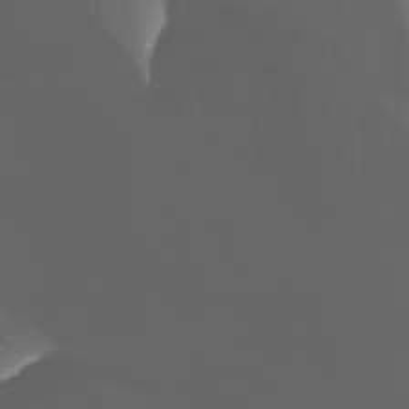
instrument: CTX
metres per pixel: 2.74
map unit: Nhu
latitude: -12.6708
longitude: -60.9324
